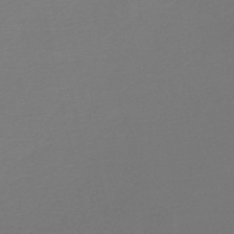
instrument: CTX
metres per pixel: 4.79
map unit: lHb
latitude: -46.8030
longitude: 64.8408
